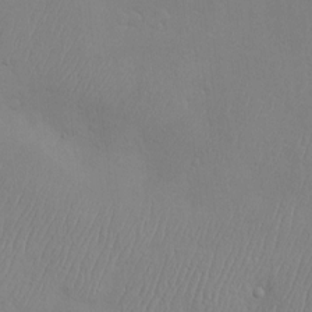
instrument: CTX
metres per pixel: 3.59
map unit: Hve
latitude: -10.5574
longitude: 173.7100
